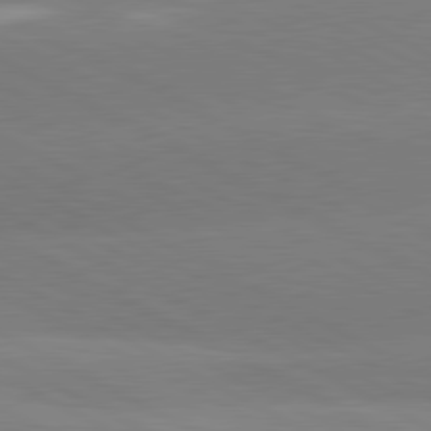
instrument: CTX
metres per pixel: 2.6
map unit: lApd
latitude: 80.9136
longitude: -153.4805
